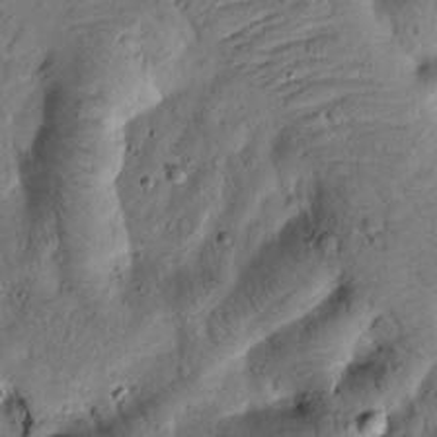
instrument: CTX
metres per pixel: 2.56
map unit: Htu
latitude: -3.5966
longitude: 171.1998
